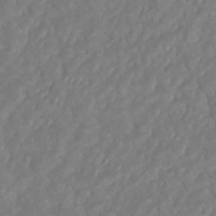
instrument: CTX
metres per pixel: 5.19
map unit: ANa
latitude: -41.7289
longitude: 104.9730
